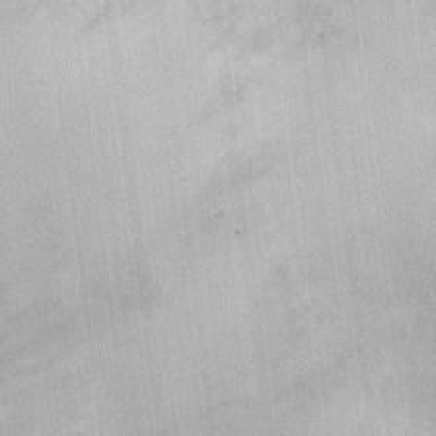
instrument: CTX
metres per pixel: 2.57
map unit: Ht
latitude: -3.5210
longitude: -13.8206
